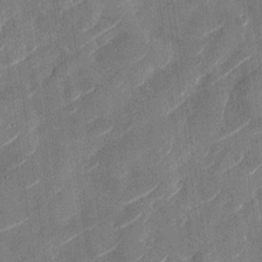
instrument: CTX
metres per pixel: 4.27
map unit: Nhu
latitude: -28.7841
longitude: -72.8569
